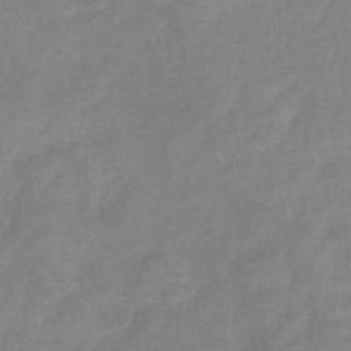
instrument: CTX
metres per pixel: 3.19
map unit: eHb
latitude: -34.1606
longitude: 75.2187
